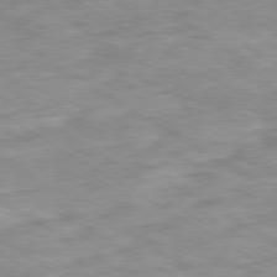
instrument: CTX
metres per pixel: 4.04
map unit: Ap
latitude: -80.3307
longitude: -74.7057
